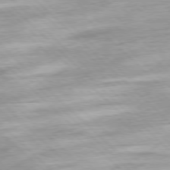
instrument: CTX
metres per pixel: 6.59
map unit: Ap
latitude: -78.3873
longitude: -72.2901
